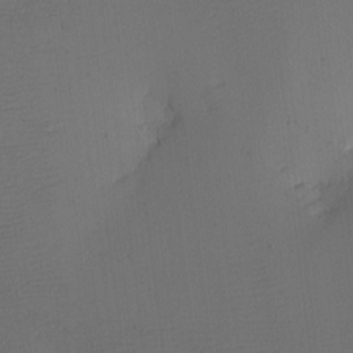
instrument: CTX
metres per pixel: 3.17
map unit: eHh
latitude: -2.5573
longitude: -73.7261
